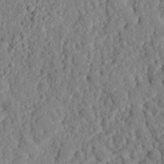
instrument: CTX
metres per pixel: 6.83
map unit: eHh
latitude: 25.4048
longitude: -78.7624
